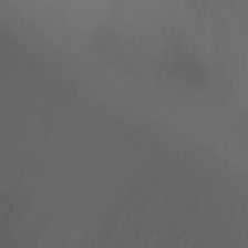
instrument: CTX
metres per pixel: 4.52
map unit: Ht
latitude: 1.6127
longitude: -22.1389
